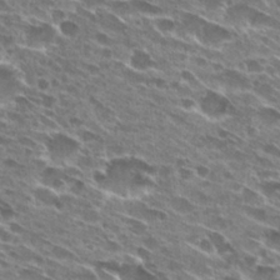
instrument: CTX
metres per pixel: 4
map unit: Hto
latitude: 27.6505
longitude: -43.4238
